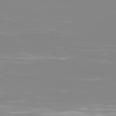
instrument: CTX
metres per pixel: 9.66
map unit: Hpe
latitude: 78.4601
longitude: -141.4804
